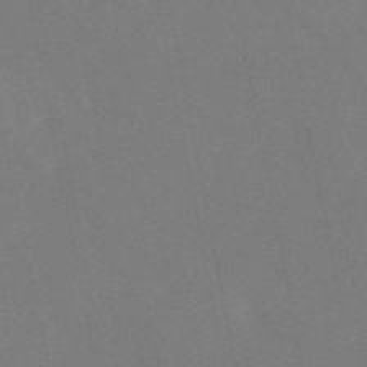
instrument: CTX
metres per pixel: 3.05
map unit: HNb
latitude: -52.4251
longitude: -50.1200
